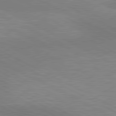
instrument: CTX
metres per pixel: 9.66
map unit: lApd
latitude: 80.7057
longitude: 124.1795
